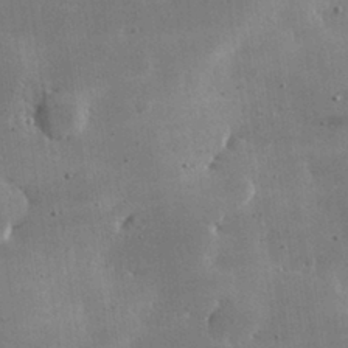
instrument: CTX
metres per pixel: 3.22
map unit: lHvf
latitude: 31.1592
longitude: -92.3656
